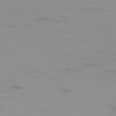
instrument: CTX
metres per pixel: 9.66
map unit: Ap
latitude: -78.6707
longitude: -96.5924
